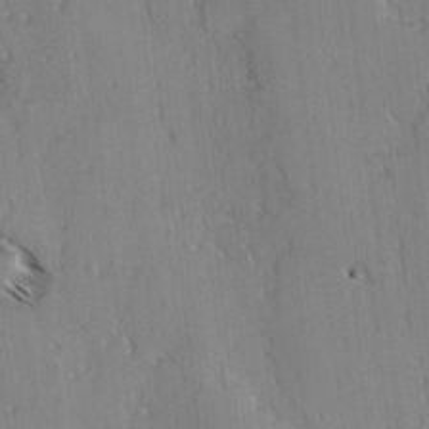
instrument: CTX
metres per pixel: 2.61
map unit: lAvf
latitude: -4.0661
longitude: -113.2915
